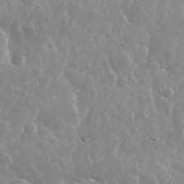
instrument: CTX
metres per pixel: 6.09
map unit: eHh
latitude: 34.8758
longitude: -58.3278
